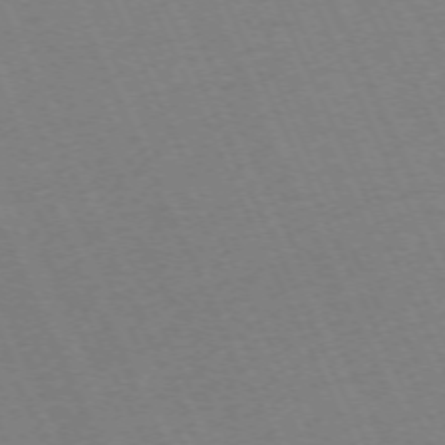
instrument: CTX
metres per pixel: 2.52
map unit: Hpe
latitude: -71.1620
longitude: 12.6141
